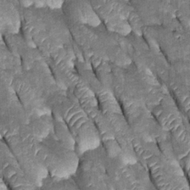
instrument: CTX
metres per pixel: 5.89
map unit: Htu
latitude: -0.0661
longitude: 148.0850
